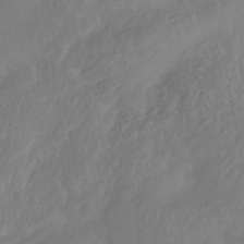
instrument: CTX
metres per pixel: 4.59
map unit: Nhe
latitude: -40.8597
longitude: -110.2901
